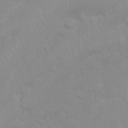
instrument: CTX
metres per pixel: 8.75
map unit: Nhu
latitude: 26.7246
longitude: -61.5560
